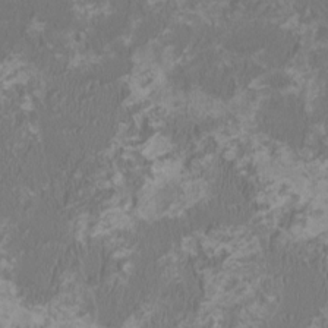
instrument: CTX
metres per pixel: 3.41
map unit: HNhu
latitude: 0.5923
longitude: -1.8016
